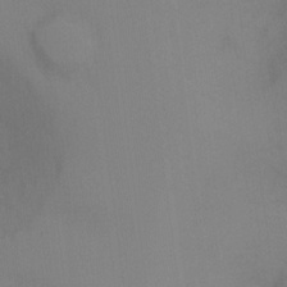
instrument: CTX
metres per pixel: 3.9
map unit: Ht
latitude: -16.7652
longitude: -50.0633
